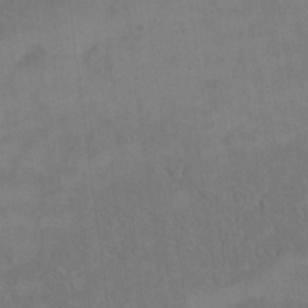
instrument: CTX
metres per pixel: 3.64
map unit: eHh
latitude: 18.0822
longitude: -65.7639
